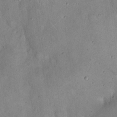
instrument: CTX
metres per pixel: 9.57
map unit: eHh
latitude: 20.4034
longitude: -60.0822
